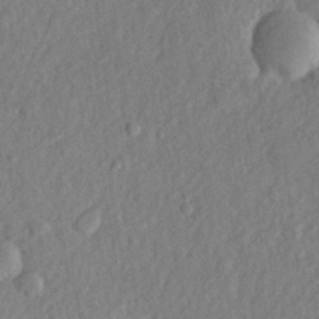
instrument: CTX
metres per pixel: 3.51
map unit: lHvf
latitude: 22.9892
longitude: 144.3495
